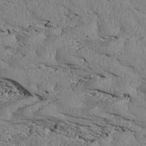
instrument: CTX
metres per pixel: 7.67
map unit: Htu
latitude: 3.9906
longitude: 151.6911
